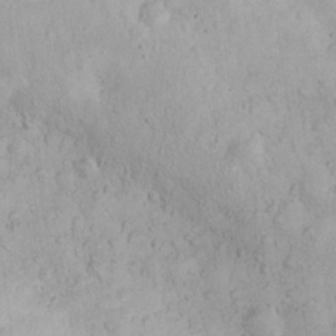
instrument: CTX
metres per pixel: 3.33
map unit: eHh
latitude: 25.1970
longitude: -63.5371
